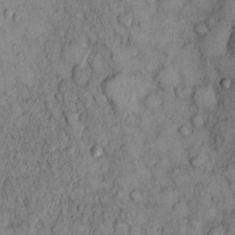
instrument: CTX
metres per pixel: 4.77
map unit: Hto
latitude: 10.6680
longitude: -60.0444
